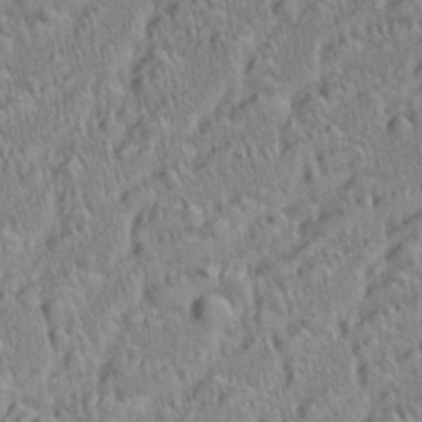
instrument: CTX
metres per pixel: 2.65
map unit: Aa
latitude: 28.2522
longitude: -137.1403
